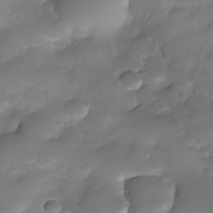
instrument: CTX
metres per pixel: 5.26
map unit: Nhe
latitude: -34.1984
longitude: -146.1389
